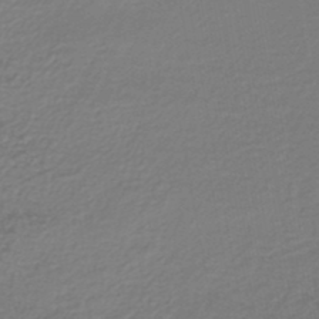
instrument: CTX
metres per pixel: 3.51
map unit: lHb
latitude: -46.5951
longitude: 62.8030
